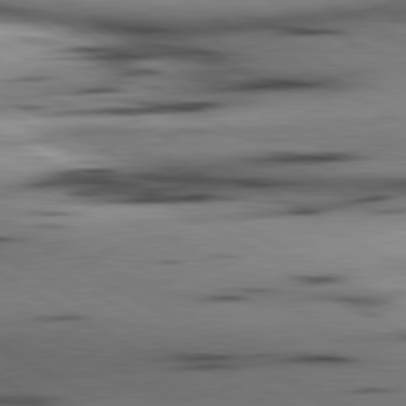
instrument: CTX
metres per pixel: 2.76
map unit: lApd
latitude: 80.4790
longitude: 158.0283
